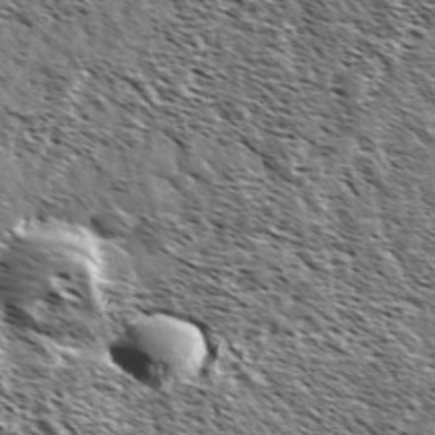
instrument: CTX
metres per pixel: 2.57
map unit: Ave
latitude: 37.0648
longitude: -109.0080
